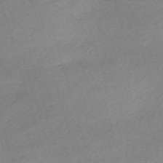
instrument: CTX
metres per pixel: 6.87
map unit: eHh
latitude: -61.2187
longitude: 53.6155
